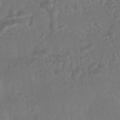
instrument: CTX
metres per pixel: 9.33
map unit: HNhu
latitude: -44.4629
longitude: 92.0661
